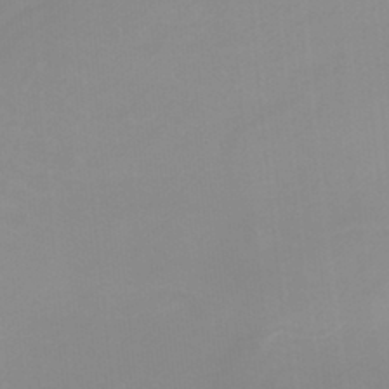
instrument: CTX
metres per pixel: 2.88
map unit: HNb
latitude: -33.8989
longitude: 57.8233
